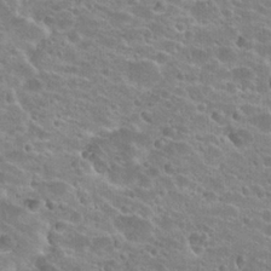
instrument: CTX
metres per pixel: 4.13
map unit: Hto
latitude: 23.7827
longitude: -43.6316
